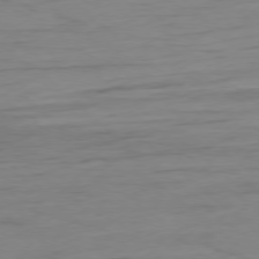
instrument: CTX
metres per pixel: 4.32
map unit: Ap
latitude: -78.4062
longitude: -78.6680
